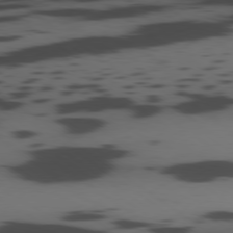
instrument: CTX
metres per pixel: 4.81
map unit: Ap
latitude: -79.6155
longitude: -62.9136
